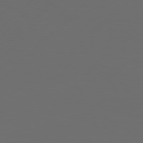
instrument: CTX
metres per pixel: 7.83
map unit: Hpe
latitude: 77.8205
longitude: -122.8002
